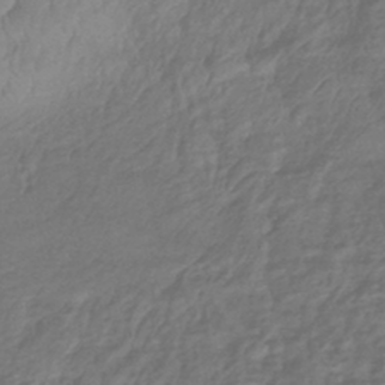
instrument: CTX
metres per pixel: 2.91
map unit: eHb
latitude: -43.6343
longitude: 82.1228
